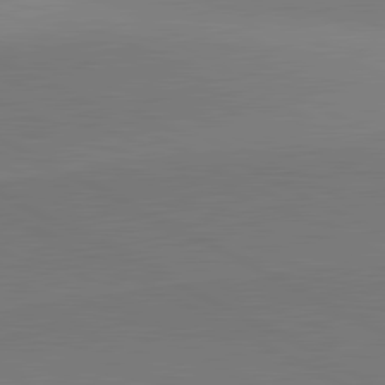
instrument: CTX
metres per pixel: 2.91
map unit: lApd
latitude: 81.5182
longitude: 151.6911
